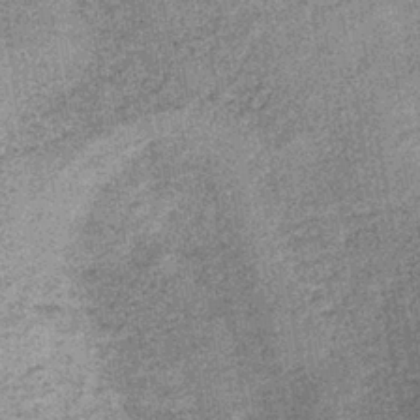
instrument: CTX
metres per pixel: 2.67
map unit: lHb
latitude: -37.5966
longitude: 65.5210
